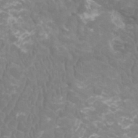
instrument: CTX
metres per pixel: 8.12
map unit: HNhu
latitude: 1.5560
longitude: -0.2144
